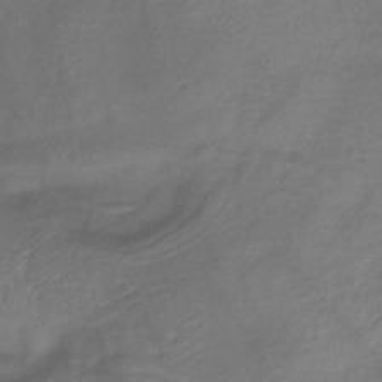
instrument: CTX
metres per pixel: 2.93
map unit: lHb
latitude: -35.1998
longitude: 66.6329
